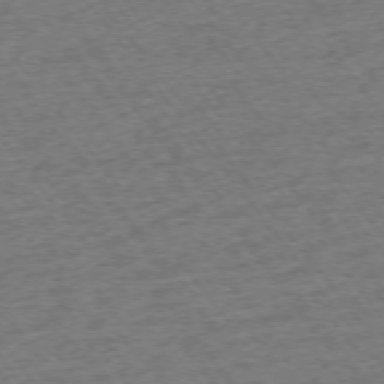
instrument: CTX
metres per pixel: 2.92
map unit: Ap
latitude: -74.9542
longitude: -88.1767
